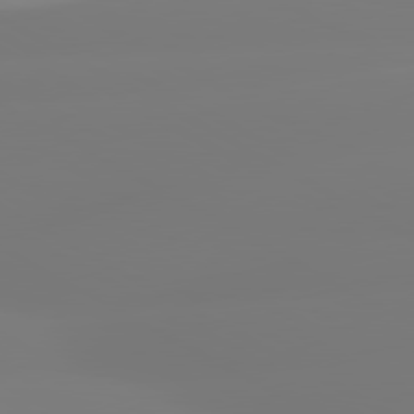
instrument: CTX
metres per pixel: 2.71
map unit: lApd
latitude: 80.3656
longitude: -156.0822
